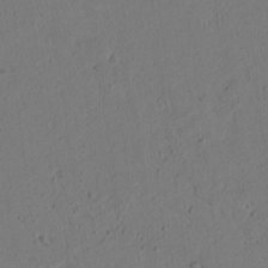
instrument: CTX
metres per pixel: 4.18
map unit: lAvf
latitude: 8.8569
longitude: 166.5196
